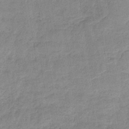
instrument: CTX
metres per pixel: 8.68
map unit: HNb
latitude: -34.1039
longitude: 59.5966
